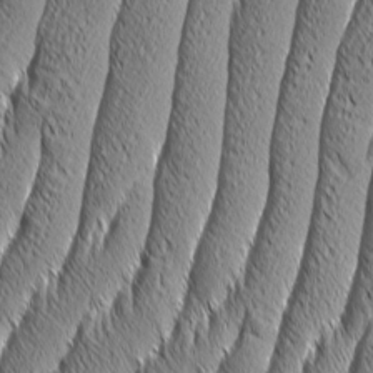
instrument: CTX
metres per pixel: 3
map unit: Aa
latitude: 7.6694
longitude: -129.7827
